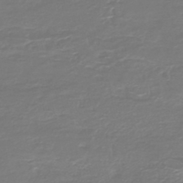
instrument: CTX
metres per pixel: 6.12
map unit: HNb
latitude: -47.1242
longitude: 53.5021
